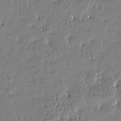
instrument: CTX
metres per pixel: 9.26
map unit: Htu
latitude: -4.5196
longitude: 176.6519
